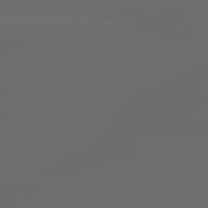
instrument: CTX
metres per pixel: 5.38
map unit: lApd
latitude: 79.5182
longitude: -139.5182
